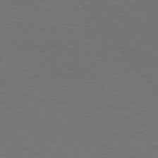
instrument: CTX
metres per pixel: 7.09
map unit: Hpe
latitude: 75.5749
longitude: -144.9325
